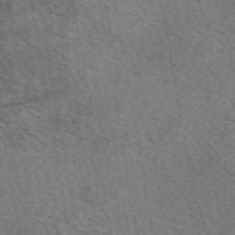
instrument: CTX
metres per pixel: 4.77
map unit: eAb
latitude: 50.3089
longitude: 110.7841
